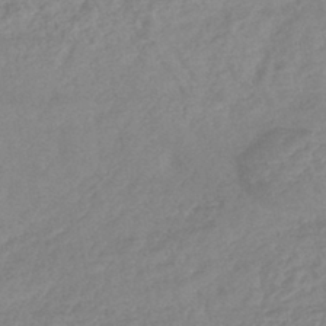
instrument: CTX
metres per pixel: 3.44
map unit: lHb
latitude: -42.0849
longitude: 73.4076
